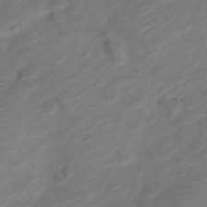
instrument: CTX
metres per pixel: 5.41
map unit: Nve
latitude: -20.0094
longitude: 106.8597
